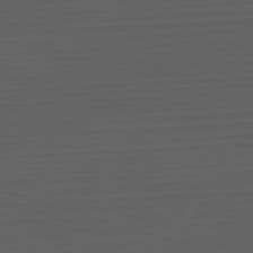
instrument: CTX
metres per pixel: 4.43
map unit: Hpe
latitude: -82.7274
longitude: 11.7667
